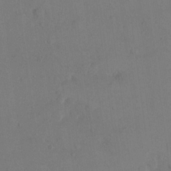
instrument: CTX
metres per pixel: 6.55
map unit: eHh
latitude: 16.9892
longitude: -66.8380
